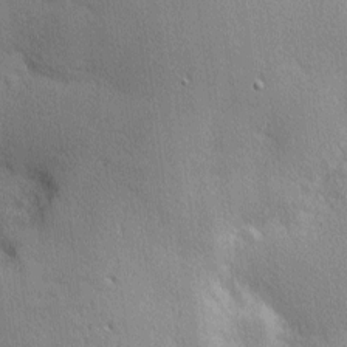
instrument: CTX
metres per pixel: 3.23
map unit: Nhu
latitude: 1.9339
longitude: -75.2726
